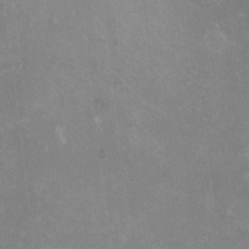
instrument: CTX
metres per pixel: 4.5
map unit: eHh
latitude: -10.5007
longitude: -65.3860
